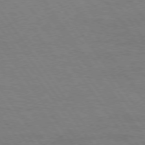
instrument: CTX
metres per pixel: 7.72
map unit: Hpe
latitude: 74.8758
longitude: -142.6113
